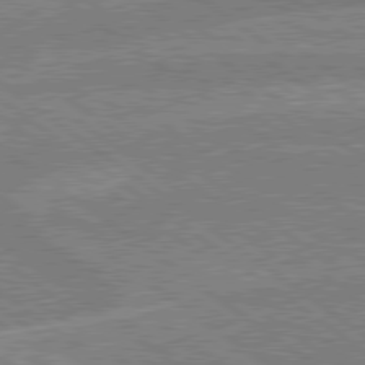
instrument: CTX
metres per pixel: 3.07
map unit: lApd
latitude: 79.3482
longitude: -160.8380
